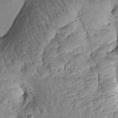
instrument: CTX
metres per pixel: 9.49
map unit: Htu
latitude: -0.8030
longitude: 173.5588
